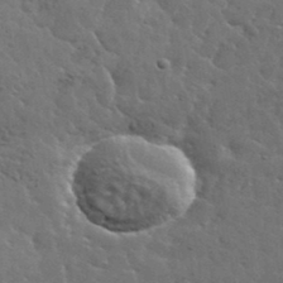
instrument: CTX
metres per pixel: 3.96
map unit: lHvf
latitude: 37.2726
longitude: -88.4034
